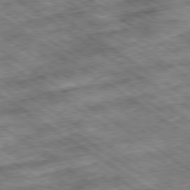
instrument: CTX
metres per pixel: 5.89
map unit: Ap
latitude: -79.8611
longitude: -49.9717
